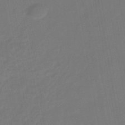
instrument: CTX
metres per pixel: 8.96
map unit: HNhu
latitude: -42.5762
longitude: 91.3888
